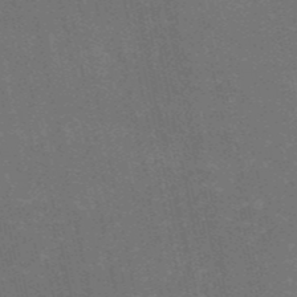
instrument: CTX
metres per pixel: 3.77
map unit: HNb
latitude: -52.3117
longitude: -40.1955
